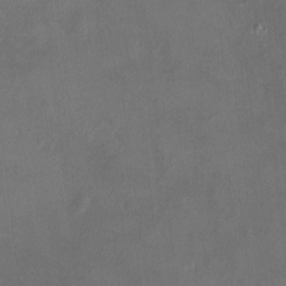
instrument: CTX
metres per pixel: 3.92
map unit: HNhu
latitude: 7.4426
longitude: 9.1809
